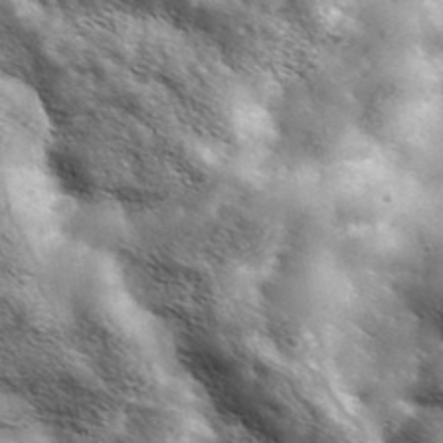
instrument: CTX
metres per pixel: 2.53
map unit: ANa
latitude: 39.6505
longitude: -90.6113
